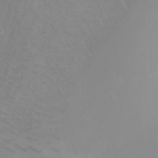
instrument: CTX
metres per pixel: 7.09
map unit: Ht
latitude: 0.9891
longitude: -36.5546
